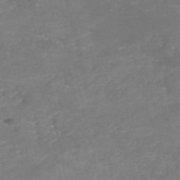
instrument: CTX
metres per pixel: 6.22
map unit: eHh
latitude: -54.6897
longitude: -90.5168
